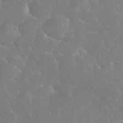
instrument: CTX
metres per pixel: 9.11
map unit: eHh
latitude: 34.6679
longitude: -63.9528
